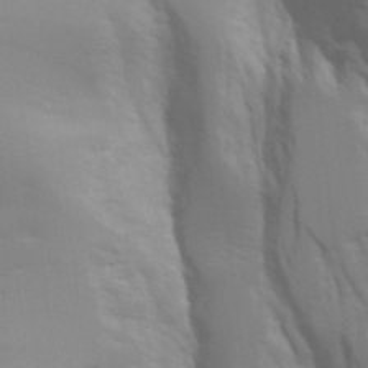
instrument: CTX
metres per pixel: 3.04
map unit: Aa
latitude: 26.9703
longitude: -131.4805
